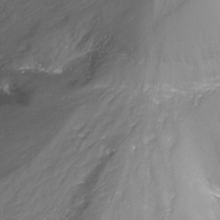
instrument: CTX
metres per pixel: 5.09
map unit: Nhu
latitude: -14.3873
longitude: -63.3104
